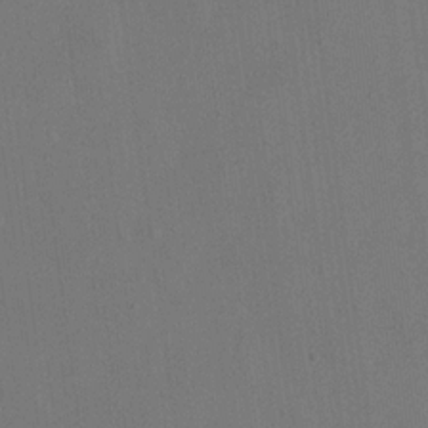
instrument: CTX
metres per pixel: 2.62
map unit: eHh
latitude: 17.8772
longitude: -70.2711
